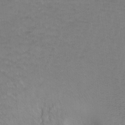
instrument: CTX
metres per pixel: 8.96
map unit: Ht
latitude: -8.5763
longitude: -36.8002
